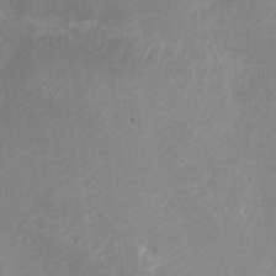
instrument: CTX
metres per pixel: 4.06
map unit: Hto
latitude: 6.1578
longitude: -35.1970
